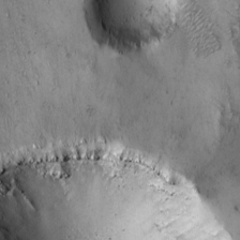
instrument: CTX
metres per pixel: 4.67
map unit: Ave
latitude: -7.0864
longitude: -121.1026
